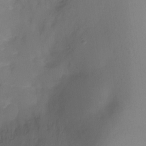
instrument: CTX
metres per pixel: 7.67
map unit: Ht
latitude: -10.7652
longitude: -28.7246
